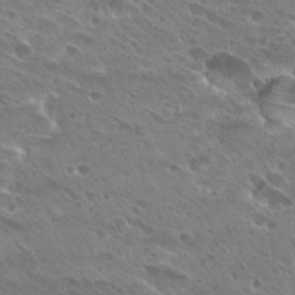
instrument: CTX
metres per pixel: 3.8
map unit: Hto
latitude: 28.1200
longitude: -39.5938
